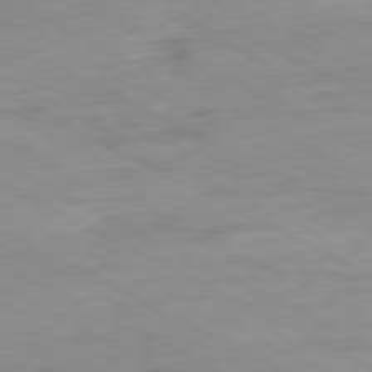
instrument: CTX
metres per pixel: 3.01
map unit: Ap
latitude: -80.4062
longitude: -76.4223
